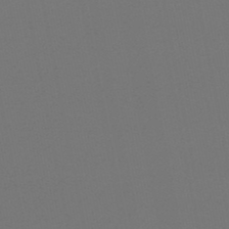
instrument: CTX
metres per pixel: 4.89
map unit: lHb
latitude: -46.9730
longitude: 67.5399
